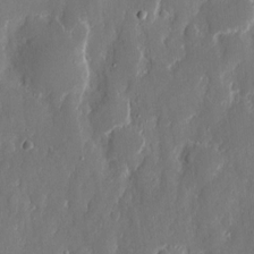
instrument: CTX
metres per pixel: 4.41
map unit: eHh
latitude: 13.1781
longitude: -72.2145
